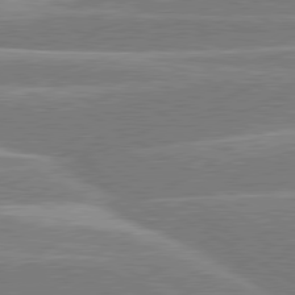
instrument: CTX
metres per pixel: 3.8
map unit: lApd
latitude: 80.2900
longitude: -131.3104
